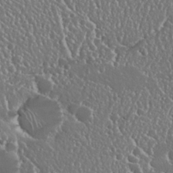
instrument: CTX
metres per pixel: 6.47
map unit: Nhu
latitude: 25.5182
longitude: -58.0444
